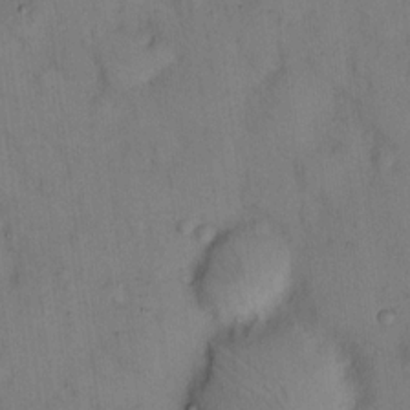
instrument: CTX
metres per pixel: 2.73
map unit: eHh
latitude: 13.5749
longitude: -62.7247
